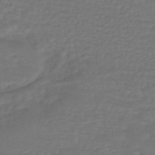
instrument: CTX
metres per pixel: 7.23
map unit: HNhu
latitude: -47.4643
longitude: 95.8233
